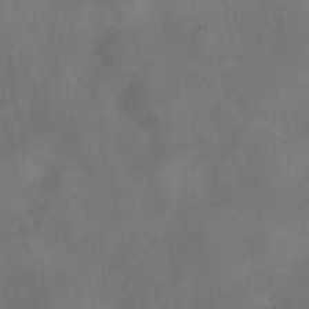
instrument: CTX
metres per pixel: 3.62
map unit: HNhu
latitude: -40.8408
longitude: 101.2942
